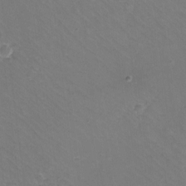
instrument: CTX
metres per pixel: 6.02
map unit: eHh
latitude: -10.7463
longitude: -64.9892
